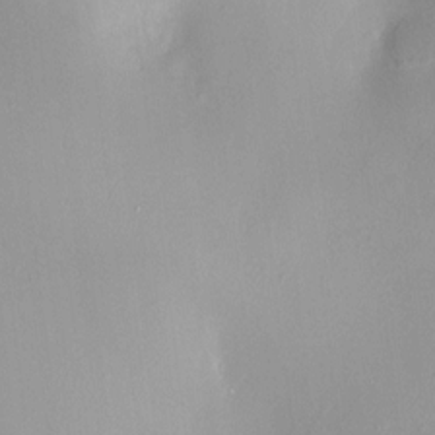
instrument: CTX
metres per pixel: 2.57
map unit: HNhu
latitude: 5.8772
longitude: 8.0661
